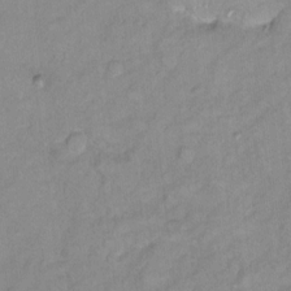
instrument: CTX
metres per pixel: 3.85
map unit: Hto
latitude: 7.7827
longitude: -36.2334
